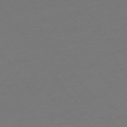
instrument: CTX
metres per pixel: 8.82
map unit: Ap
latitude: -74.7464
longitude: -72.4790
